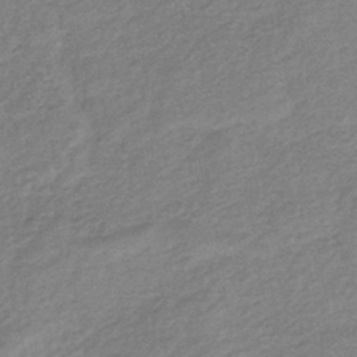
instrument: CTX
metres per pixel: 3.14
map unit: lHb
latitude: -40.4062
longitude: 71.9367
